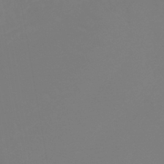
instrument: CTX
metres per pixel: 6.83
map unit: lHb
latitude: -45.5210
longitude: 64.7086
